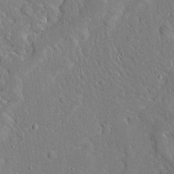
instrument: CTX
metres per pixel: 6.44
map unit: Ave
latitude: 14.3279
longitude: -139.5371
